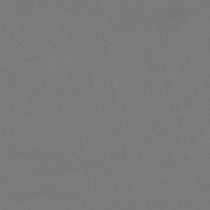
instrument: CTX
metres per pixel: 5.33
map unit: lHb
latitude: -47.0108
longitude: 67.8422
